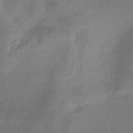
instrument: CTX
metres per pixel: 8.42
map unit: lHb
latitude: -35.0297
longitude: 67.6155
